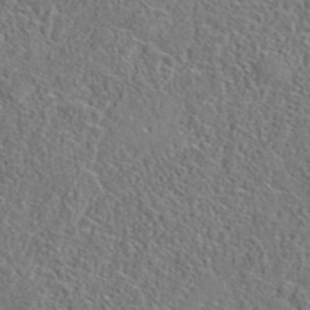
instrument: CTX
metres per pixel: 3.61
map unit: eAb
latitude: 35.6505
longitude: 107.7667
